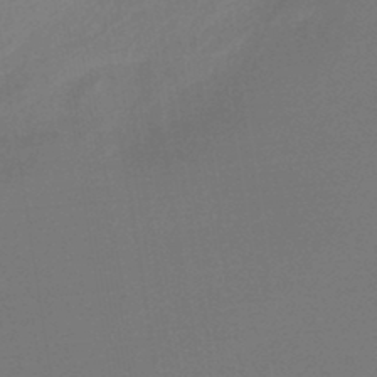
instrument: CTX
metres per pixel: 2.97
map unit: HNb
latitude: -46.0472
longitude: 56.7652
